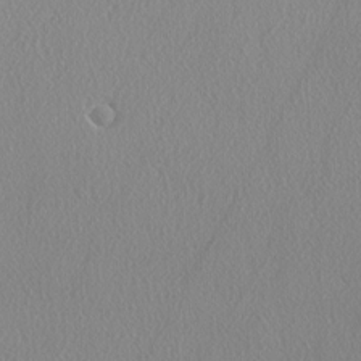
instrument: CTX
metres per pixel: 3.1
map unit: lAvf
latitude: -5.4076
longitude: -109.0647
